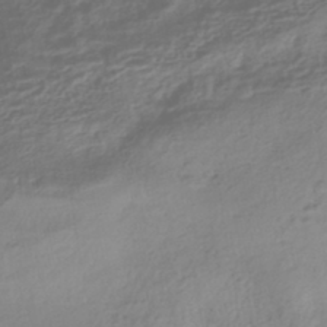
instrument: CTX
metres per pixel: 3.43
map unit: HNhu
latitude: -43.3131
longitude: 103.8233
